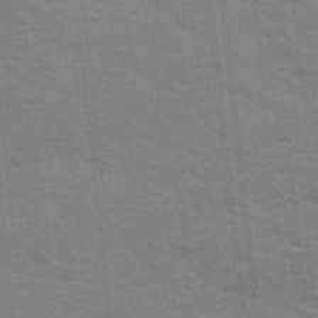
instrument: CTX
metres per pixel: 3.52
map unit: Ave
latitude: 13.0081
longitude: -102.2711
